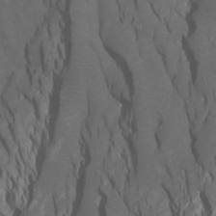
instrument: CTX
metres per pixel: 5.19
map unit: Htu
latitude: -7.6533
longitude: -64.9892
